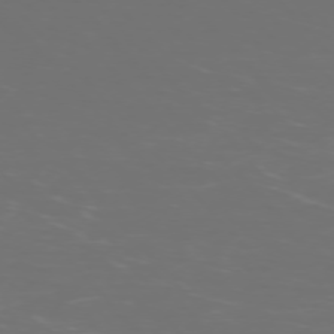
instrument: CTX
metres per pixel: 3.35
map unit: Ap
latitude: -75.5777
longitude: -76.2333
